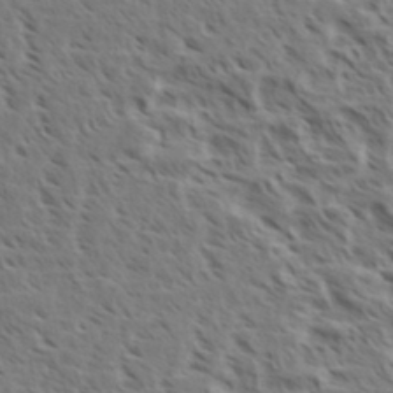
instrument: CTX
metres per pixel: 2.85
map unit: eHh
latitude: 35.2914
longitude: -139.1403
